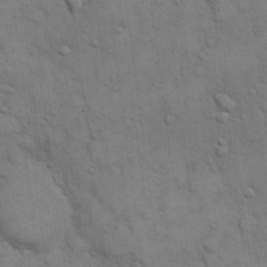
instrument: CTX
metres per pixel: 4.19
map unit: eHh
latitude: 15.8395
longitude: -66.4601
